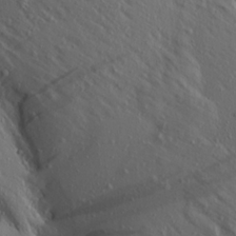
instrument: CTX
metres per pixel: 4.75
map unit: Aa
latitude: 17.8961
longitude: -147.7639
